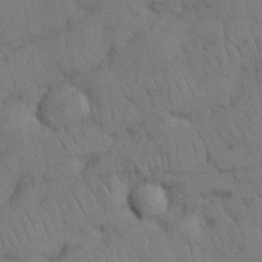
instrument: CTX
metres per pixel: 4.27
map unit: Nhu
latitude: 26.8191
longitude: -69.5560
